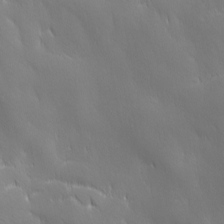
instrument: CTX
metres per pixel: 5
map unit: Ave
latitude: 2.1389
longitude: -113.4804
